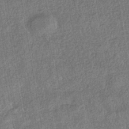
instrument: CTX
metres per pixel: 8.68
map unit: HNhu
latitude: -43.3320
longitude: 98.7841
